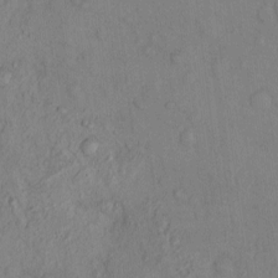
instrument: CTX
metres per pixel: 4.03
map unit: eHh
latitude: -0.9542
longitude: 17.3510
